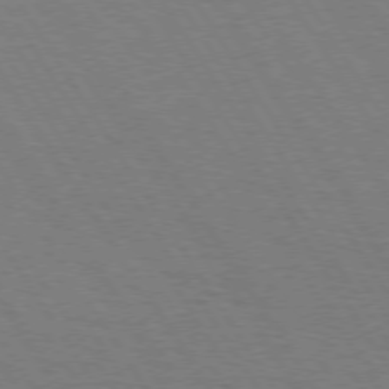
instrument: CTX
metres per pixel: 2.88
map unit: Hpe
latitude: 73.8017
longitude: -123.7072
